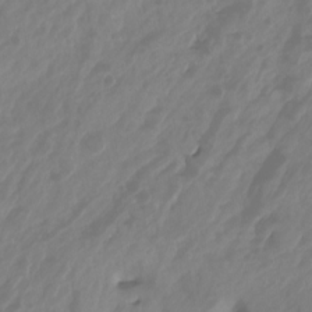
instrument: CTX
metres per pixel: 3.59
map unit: Nhu
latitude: -14.1039
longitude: -63.2915
